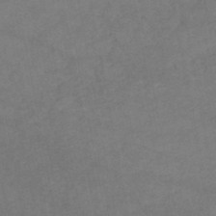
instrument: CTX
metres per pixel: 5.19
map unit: lHb
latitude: -46.6140
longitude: 62.2172
